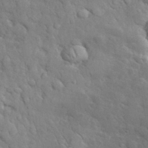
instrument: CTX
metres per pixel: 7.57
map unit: lHvf
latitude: 34.8191
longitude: -86.9325
